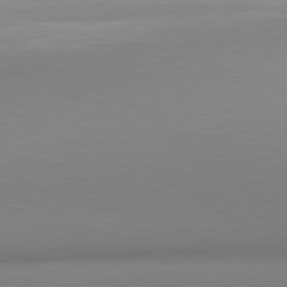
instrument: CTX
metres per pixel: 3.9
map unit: lApd
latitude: 81.0269
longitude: 143.8044
